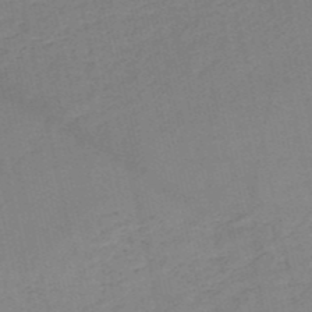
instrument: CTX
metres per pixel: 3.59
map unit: HNb
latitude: -53.0486
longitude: -42.0633
